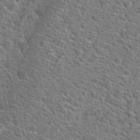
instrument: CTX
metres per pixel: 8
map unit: Hto
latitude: 20.2145
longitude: -44.4412
